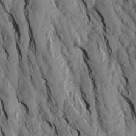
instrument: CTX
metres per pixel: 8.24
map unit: Aa
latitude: 18.4034
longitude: -146.3846
